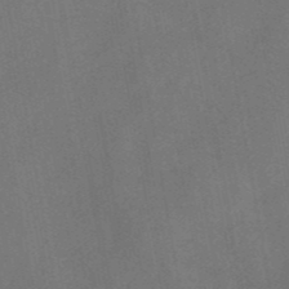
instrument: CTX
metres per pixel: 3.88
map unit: ANa
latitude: 42.8380
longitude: 16.8786
